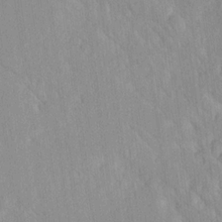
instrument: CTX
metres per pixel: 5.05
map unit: Ave
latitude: 20.8002
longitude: -136.7247
